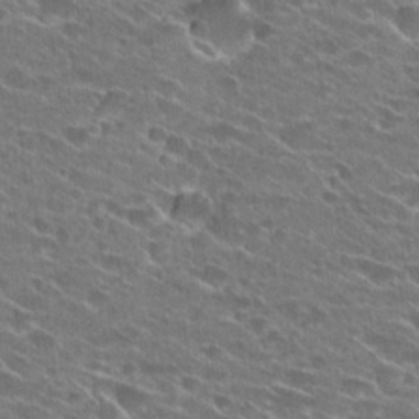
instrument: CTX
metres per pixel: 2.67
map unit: Hto
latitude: 25.1025
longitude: -43.2537
